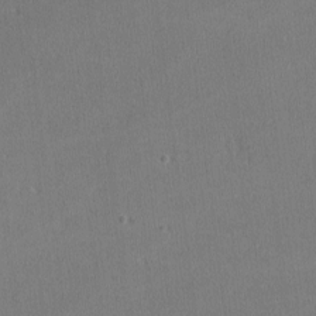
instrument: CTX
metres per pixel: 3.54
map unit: lHvf
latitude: -11.8234
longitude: -100.1956
